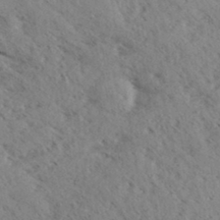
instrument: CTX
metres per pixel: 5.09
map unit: eHh
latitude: 34.8380
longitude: -140.4790
